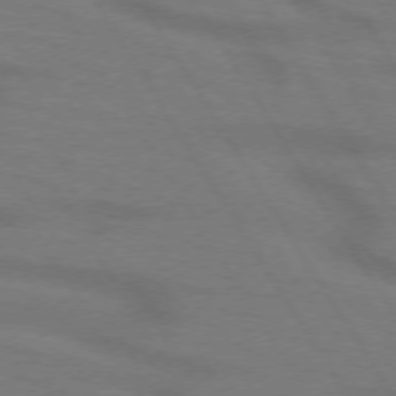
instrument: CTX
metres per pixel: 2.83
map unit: lApd
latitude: 72.6302
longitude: -57.8772
